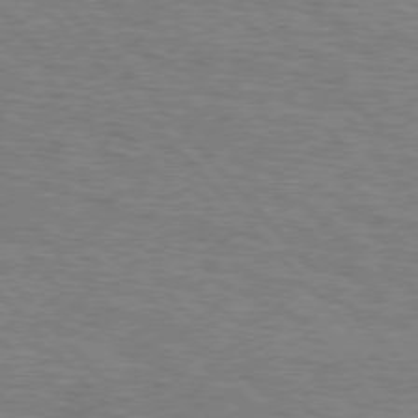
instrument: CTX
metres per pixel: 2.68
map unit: Hpe
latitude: 76.5923
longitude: -160.9513
